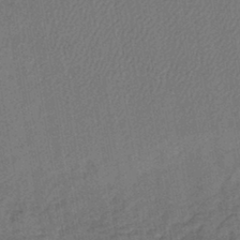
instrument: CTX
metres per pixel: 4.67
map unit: lHb
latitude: -42.5006
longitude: 60.8408
